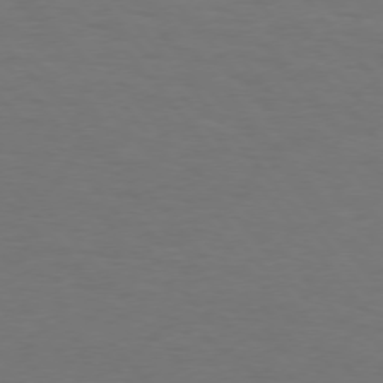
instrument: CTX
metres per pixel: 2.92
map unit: Hpe
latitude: 74.8758
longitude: -132.0822
